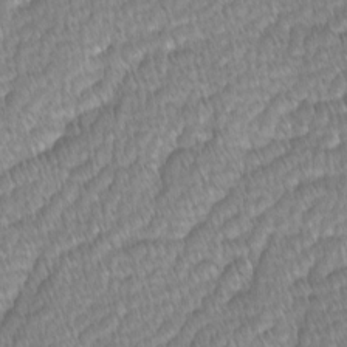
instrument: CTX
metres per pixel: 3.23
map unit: Ave
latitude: -1.0109
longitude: -114.4412
